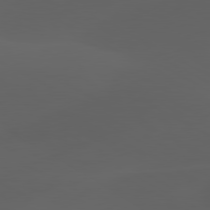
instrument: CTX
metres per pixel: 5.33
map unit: lApd
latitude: 80.1011
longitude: -90.0633
